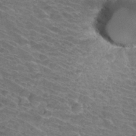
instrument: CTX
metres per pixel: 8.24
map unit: Hto
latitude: 33.8016
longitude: -44.0255
